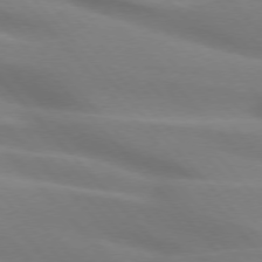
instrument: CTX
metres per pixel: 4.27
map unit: lApd
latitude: 75.1403
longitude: -61.0647
